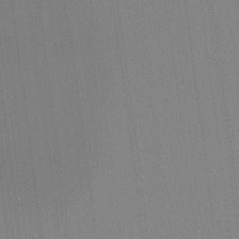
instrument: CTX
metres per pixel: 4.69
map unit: Ht
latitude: -6.1228
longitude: -27.4238
